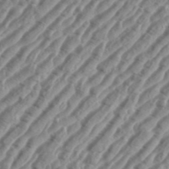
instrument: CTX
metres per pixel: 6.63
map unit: eHh
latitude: 36.5168
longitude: -135.1403
